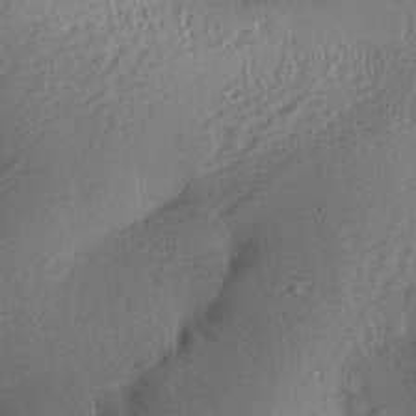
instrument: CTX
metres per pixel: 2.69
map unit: Aa
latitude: 27.9906
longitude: -136.6680
